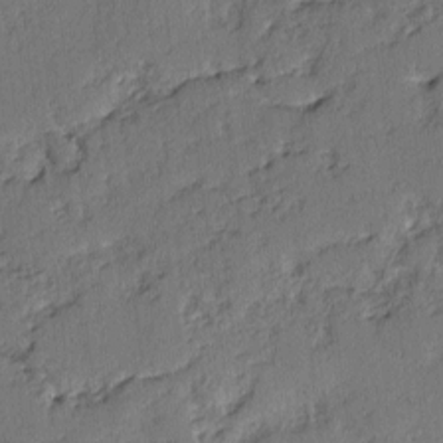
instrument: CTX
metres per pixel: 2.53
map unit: lAvf
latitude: -3.0297
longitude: -107.0081
